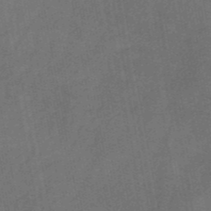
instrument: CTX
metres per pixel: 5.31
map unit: eHb
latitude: -39.7478
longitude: 82.9164
